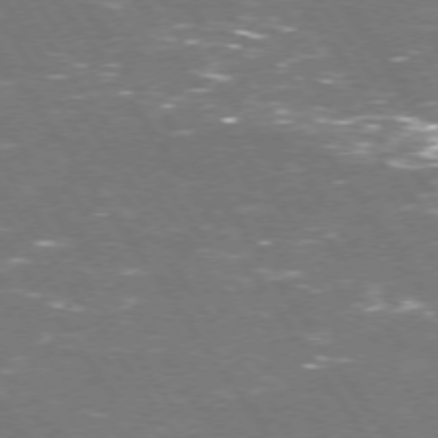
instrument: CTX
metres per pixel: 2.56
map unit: Hpe
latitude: 71.9906
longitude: -124.3467
